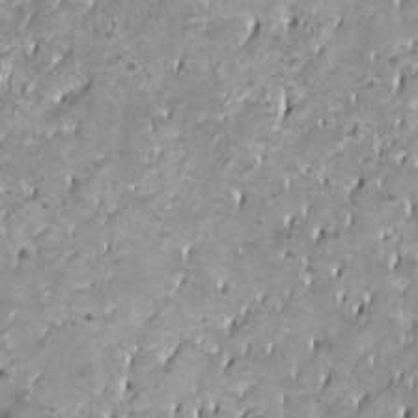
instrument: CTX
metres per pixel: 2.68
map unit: HNhu
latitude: 3.2915
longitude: 3.5021
